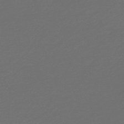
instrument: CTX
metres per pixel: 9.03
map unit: lHb
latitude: -45.0864
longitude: 74.8030
